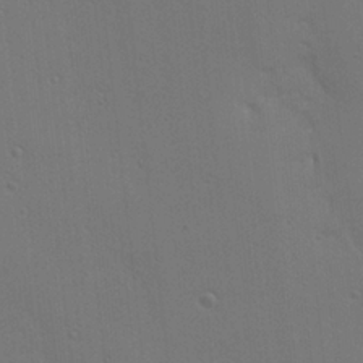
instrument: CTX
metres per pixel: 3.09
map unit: Ave
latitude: 23.3859
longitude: -135.9906
